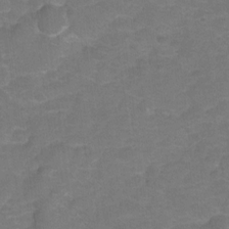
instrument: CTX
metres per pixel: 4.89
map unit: Hto
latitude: 5.3482
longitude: -31.2915
